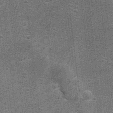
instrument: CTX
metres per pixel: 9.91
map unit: Ht
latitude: 8.0255
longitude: -36.8002
